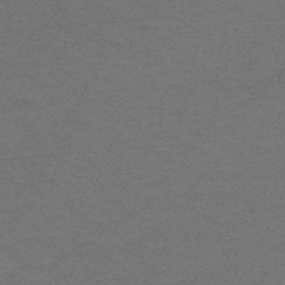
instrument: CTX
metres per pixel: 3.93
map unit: lHb
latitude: -49.4455
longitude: 83.0297
